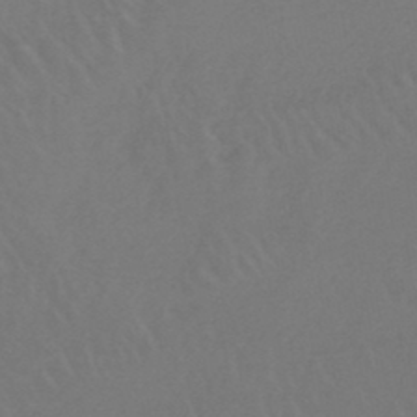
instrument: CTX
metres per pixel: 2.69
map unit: lHb
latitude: -45.4077
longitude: 69.2753
